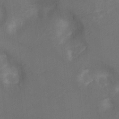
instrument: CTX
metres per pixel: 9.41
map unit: Ht
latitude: 4.8380
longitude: -30.0444
